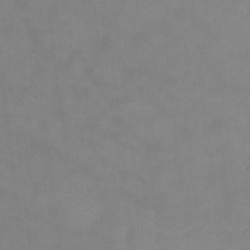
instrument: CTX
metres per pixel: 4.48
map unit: Ht
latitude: -10.7085
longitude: -39.3482
